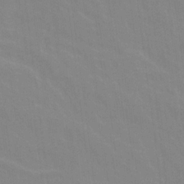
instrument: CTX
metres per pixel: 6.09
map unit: Ave
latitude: 21.5371
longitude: -134.4412
